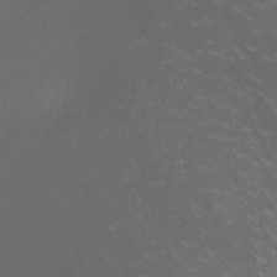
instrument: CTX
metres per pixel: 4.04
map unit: HNhu
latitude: -0.6330
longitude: -2.8947
